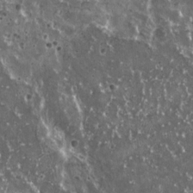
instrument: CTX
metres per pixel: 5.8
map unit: HNhu
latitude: 3.0458
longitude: 5.8422
